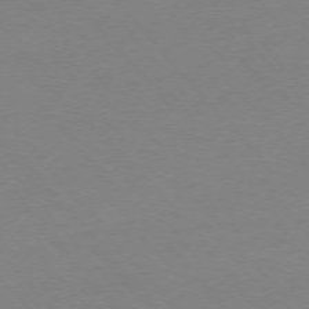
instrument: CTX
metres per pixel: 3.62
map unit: Ap
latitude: -76.4440
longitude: -72.3279
